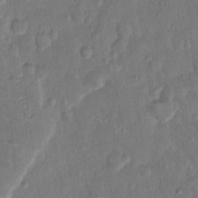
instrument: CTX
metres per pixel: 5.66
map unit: Hto
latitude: 12.1578
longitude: -36.6113
